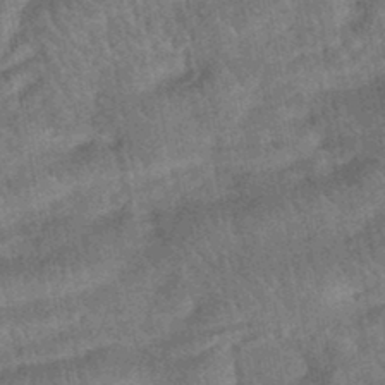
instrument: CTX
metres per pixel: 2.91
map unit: HNhu
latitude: -44.9164
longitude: 91.2754
